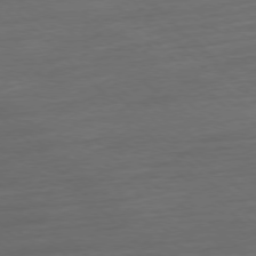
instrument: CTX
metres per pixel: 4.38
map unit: Ap
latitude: -77.4454
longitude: -92.4412
